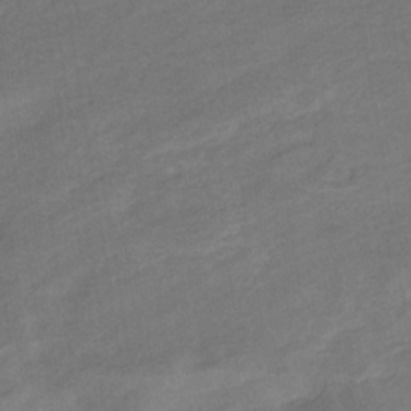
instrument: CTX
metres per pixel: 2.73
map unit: eHb
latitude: -36.1227
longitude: 78.3306
